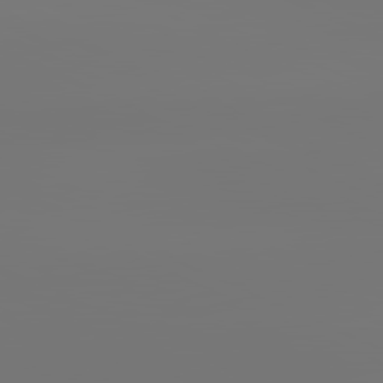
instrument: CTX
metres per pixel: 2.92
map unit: lApd
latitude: 81.6127
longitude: -152.0633
